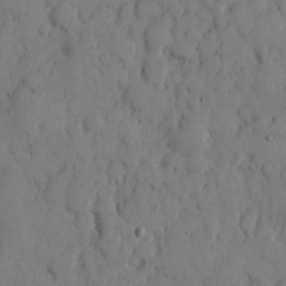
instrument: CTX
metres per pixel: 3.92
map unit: Hto
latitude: 8.8002
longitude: -57.9339
